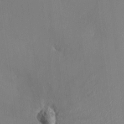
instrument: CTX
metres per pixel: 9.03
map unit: HNhu
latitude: 6.6490
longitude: -3.7260
